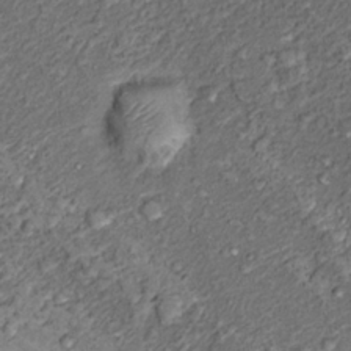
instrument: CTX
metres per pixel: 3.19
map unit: Hto
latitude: 14.0822
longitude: -29.8583
